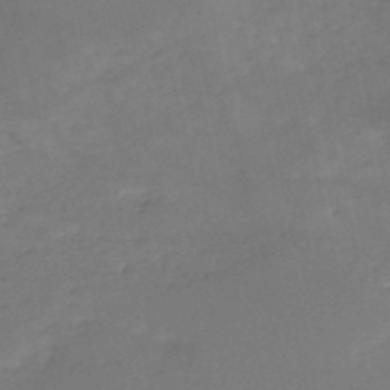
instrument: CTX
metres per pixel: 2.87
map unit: HNb
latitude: -50.6518
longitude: -39.2537
